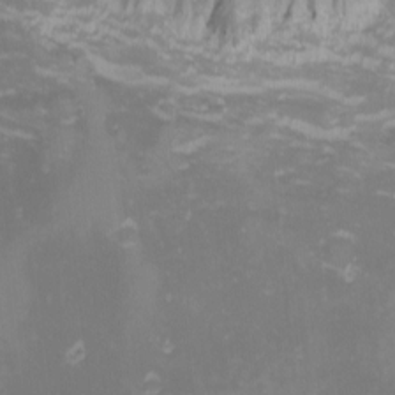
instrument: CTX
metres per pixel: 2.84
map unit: Nhu
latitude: -0.9920
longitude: -79.4616
